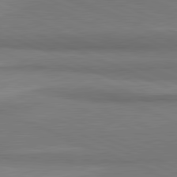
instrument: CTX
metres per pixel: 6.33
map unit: lApd
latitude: 81.6883
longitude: 160.4440
